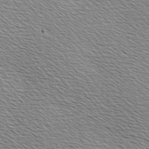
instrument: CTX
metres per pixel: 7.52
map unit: Hve
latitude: 2.8380
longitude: -121.9717
